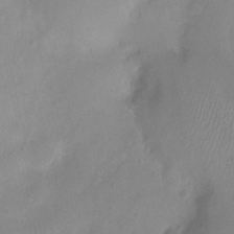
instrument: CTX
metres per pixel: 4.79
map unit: Nhu
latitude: 1.3859
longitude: -15.9339
